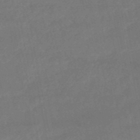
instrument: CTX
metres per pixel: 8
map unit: HNb
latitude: -51.2376
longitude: -39.2348
